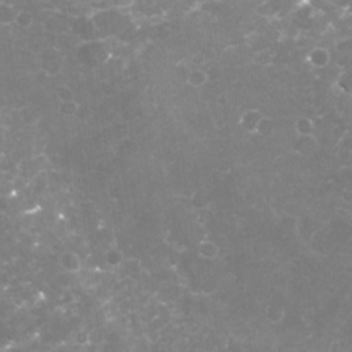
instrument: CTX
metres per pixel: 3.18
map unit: Nhu
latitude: -18.8975
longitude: -57.7638
